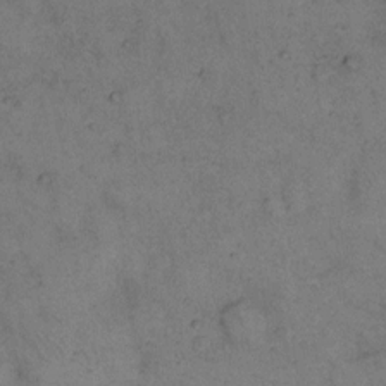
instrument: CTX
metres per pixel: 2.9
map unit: eHh
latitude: 15.2159
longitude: -63.2726
